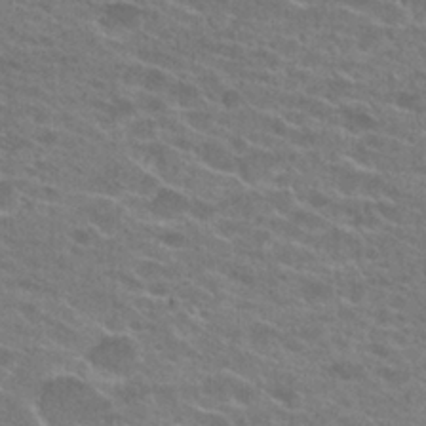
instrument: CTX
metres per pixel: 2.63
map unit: Hto
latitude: 24.8191
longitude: -43.9339
